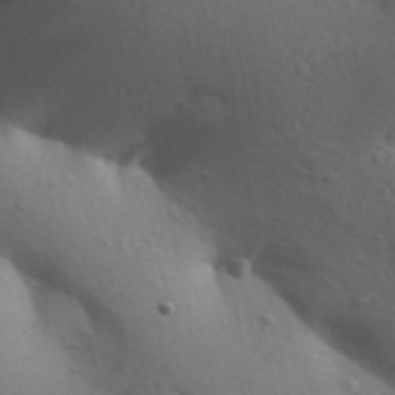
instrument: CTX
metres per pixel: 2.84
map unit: Aa
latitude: 30.9892
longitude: -146.7625
